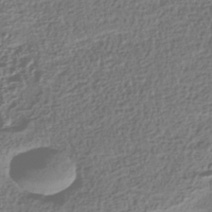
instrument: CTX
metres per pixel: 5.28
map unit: HNhu
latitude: -42.6896
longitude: 106.5952
